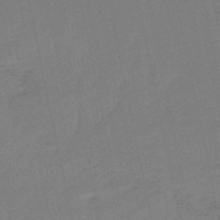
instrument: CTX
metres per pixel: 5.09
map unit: lHb
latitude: -50.8975
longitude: 79.7099
